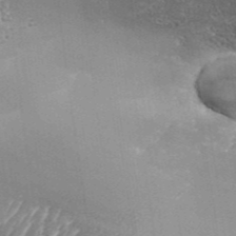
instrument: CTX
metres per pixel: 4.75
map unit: Aa
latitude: 33.6694
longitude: -135.6505
